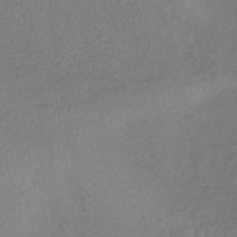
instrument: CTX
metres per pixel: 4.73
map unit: lHb
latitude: -37.8044
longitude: 72.6140
